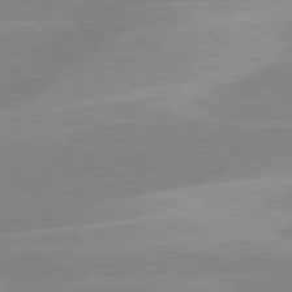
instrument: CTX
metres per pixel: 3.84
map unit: lApd
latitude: 80.4601
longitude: -124.1388
